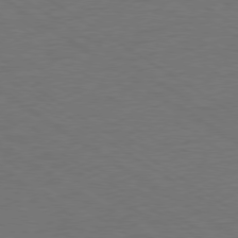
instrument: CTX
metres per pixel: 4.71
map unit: Ap
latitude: -79.6344
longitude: -52.7435
